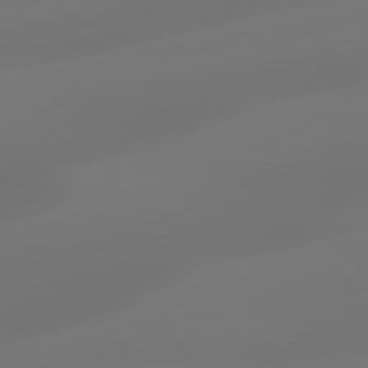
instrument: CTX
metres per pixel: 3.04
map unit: Hpe
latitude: 78.4790
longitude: -128.4601
